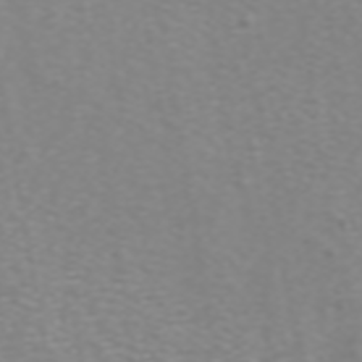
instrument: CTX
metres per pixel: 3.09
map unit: ANa
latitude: 44.9891
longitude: 28.0661
